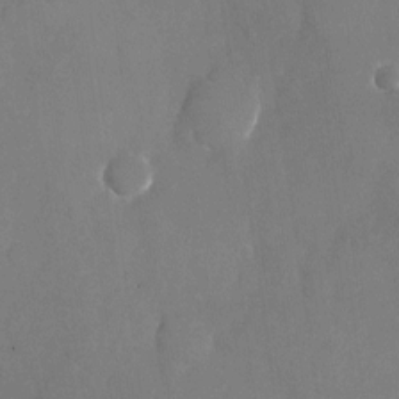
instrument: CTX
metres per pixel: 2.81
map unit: Nhu
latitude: -25.6344
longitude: -70.6490
